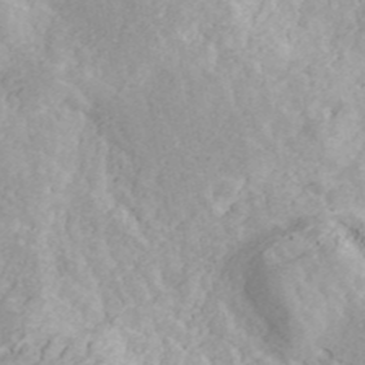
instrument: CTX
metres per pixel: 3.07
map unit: ANa
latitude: 41.6504
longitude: 30.3495
